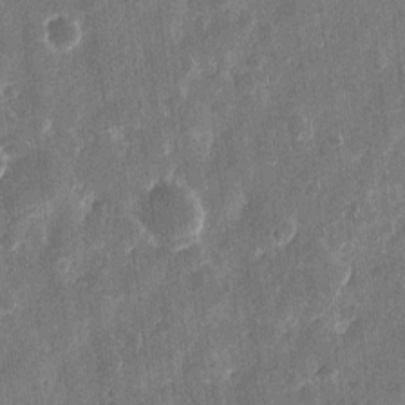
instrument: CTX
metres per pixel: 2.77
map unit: eHh
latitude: 11.8017
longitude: -72.7436
